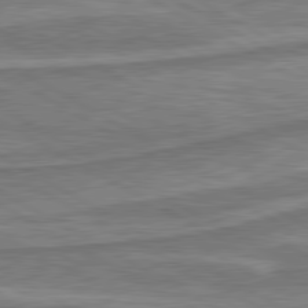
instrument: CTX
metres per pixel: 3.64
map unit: lApd
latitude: 80.4412
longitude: -178.4979
